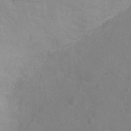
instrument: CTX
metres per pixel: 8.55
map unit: Ht
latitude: 0.7435
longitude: -32.9325
